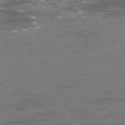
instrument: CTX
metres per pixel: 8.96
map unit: Ap
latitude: -75.6155
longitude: -74.0444
